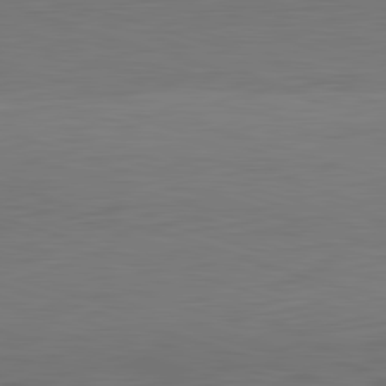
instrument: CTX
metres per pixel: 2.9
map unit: Hpe
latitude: -82.6140
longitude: 11.5399
